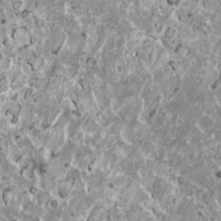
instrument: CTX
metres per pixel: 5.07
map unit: HNhu
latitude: 2.5734
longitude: 5.8044
